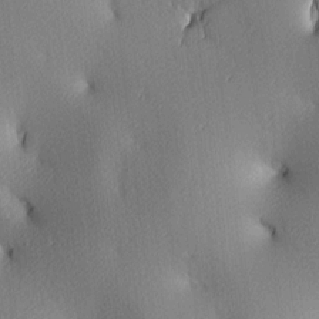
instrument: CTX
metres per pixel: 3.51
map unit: lAa
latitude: 3.9717
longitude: -116.2334
